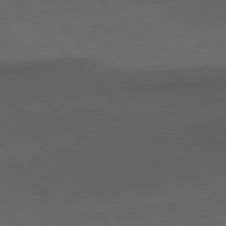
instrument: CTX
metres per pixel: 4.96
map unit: Hpe
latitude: 77.2159
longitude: -152.8380
